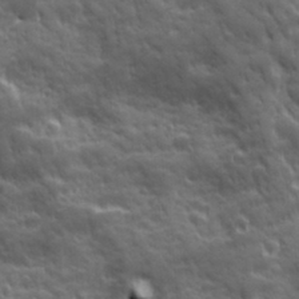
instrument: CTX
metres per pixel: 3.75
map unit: Ave
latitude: 19.2537
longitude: -133.4426
